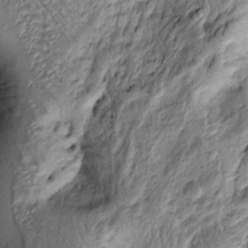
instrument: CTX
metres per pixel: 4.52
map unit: Htu
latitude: -3.7666
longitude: 156.5385
